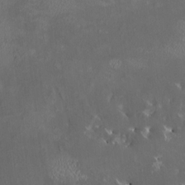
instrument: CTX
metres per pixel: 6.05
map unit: HNhu
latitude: 4.6679
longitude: 13.6344
